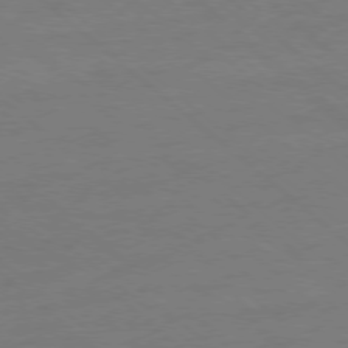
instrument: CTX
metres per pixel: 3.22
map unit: Ap
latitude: -78.5195
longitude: -55.3859
